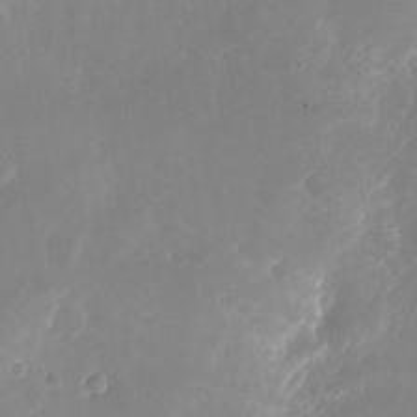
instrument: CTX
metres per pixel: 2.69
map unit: Nhu
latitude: -26.0661
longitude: -72.8947
